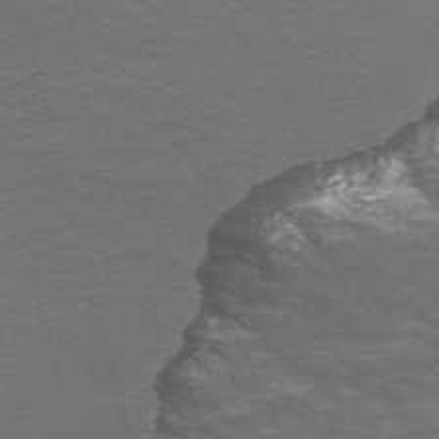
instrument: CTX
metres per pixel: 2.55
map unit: Nve
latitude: -58.0849
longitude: 54.3684
